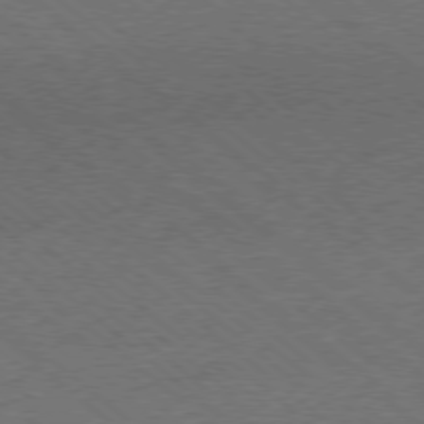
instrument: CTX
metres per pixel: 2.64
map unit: Ap
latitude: -78.8219
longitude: -101.2537
